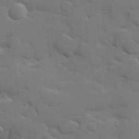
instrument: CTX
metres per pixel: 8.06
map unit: Hve
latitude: 24.8757
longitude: 148.4629
